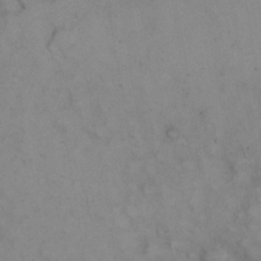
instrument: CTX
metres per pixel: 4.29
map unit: eHh
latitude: 22.7813
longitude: -62.1200
